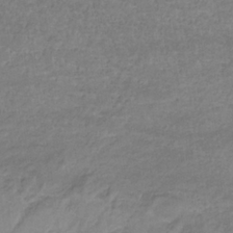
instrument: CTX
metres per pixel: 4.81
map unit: eHb
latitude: -32.5007
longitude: 68.7463
